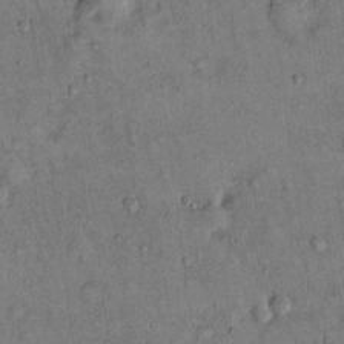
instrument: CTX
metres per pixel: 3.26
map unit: Hto
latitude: 13.7639
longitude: -59.1403
